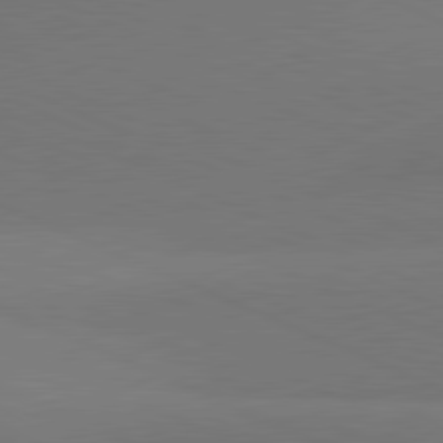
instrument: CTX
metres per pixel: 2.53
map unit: lApd
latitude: 81.3293
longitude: 136.2928
